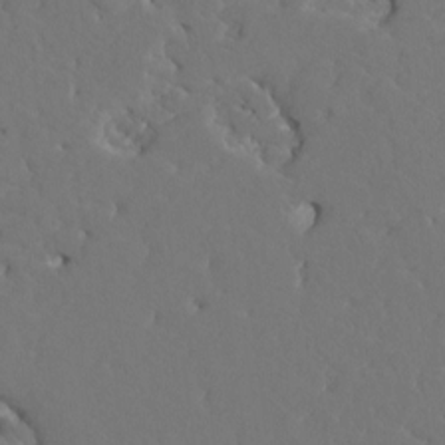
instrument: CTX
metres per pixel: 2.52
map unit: HNhu
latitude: 6.4790
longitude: -6.2145
